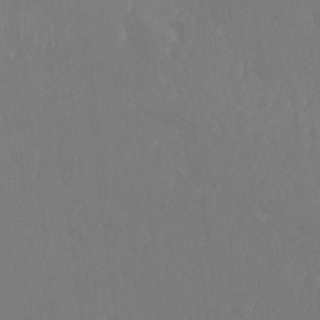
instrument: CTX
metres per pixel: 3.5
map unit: Hto
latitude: -8.3684
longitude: -47.2726
